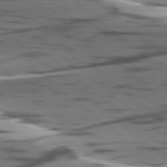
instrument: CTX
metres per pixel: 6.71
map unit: lApd
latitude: 78.5546
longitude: -49.9717
